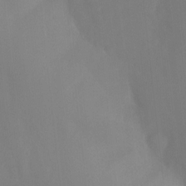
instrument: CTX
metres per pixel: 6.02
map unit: Nhu
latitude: -8.5385
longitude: -48.8569
